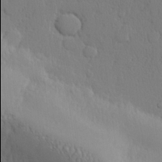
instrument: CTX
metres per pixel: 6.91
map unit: lHvf
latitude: 21.3293
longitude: 142.0094
